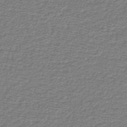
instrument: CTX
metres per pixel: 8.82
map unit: lHb
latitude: -42.0283
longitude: 70.0472
